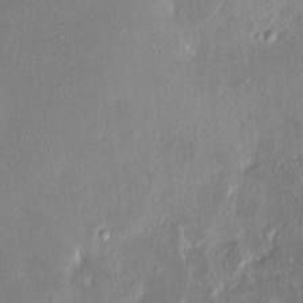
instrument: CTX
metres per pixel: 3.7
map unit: HNhu
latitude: 7.1970
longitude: 3.2564
